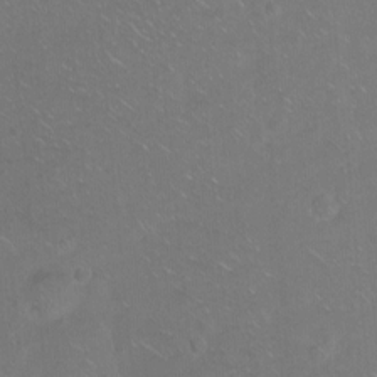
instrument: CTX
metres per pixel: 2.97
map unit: Ht
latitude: -6.9163
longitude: -37.5560
